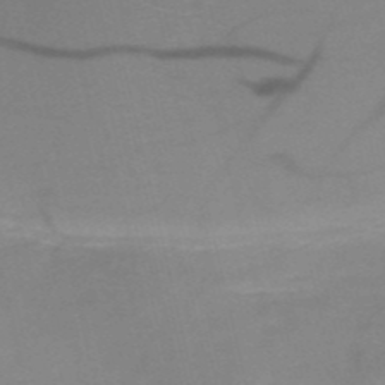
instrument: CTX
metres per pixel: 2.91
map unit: HNb
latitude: -52.5195
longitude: -45.9150
